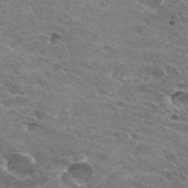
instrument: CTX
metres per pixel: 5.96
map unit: Hto
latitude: 32.6490
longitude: -42.6302
